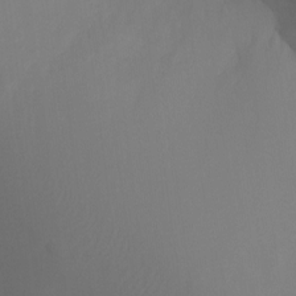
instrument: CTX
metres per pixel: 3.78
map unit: Ht
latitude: -11.1998
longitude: -34.4979
